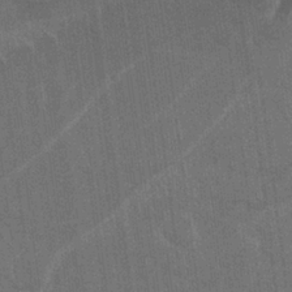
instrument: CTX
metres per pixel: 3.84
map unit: Nhu
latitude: 25.0836
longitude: -61.3292
